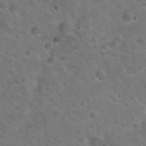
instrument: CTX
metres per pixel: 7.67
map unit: Hto
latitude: 21.9528
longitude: -53.3293
